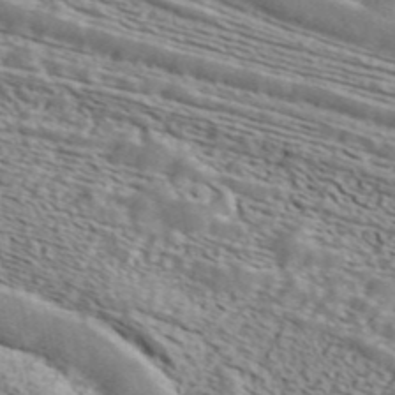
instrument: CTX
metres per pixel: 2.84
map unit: ANa
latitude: 44.2711
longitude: 47.3698
